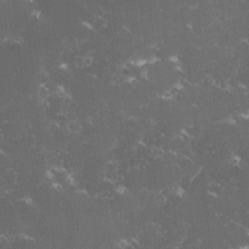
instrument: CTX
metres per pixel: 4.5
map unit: lHvf
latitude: -14.4062
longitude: -99.8772
